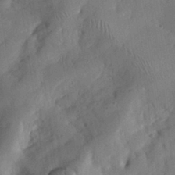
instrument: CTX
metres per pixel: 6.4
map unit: Nhu
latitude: 25.8205
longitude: -73.1593
